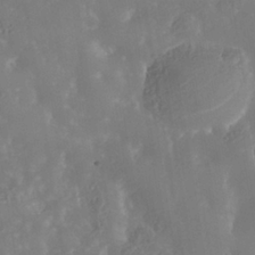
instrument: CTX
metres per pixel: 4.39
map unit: Nhe
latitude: -38.3495
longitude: -117.5749
